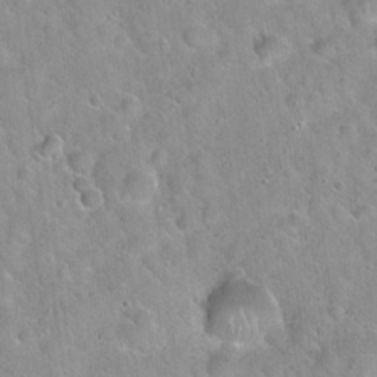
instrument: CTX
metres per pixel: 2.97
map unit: Hto
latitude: 21.8017
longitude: -52.9892
